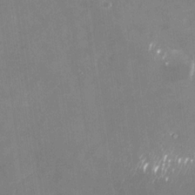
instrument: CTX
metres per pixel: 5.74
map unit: Nhu
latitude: -28.8975
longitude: -76.5168
